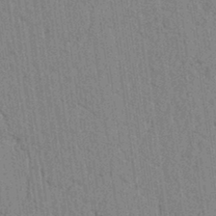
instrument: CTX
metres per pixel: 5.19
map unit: lAvf
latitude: 6.7435
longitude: 164.3873
